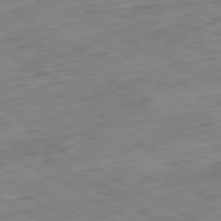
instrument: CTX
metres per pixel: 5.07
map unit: Ap
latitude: -80.8408
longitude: -81.1781
